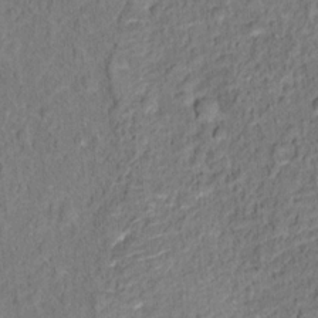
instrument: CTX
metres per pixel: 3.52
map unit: Hto
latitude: 12.6491
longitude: -38.1956
